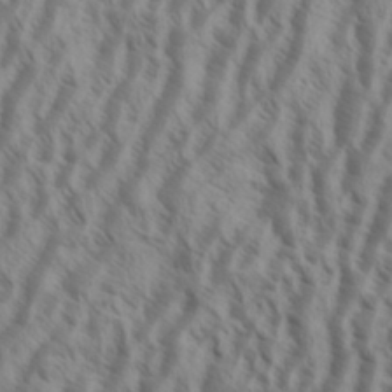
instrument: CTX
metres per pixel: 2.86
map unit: Aa
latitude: 34.0255
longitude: -138.9325
